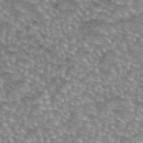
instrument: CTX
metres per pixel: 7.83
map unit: eAb
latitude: 44.3089
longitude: 104.4629
